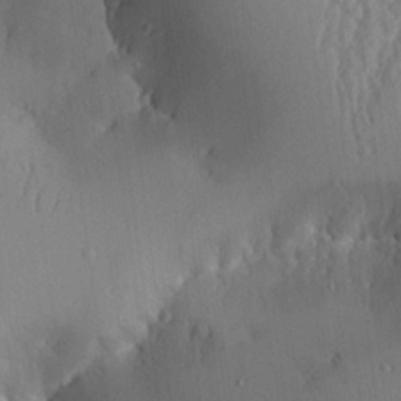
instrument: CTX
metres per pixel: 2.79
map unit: Aa
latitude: 25.7260
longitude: -130.8947
